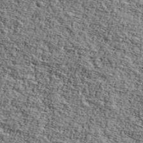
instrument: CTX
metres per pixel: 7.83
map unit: Ave
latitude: 42.3845
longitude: -110.0822
